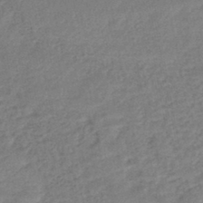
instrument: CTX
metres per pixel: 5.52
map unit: eHb
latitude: -41.5399
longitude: 82.5951
